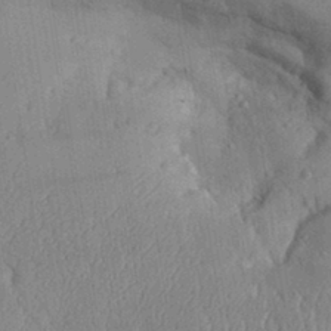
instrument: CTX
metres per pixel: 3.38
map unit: Aa
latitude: 31.4238
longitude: -144.5357
